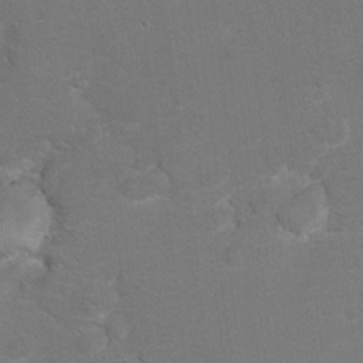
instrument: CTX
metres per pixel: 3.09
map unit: Hto
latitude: 8.3467
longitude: -30.7247
